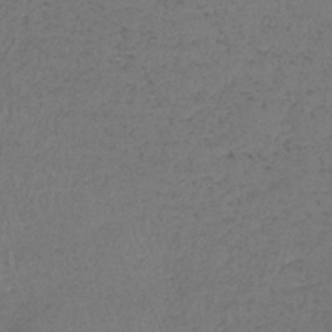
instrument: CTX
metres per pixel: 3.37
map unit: lHb
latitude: -38.9920
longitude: 73.4454
